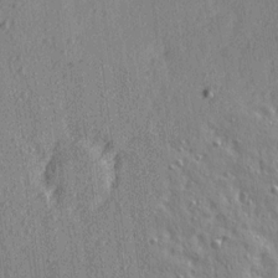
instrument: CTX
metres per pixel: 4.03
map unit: Ave
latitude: 15.4994
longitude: -105.2537
